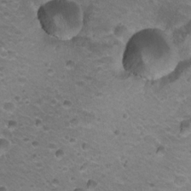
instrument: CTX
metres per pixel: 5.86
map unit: Hto
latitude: 21.0837
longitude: -32.4601
